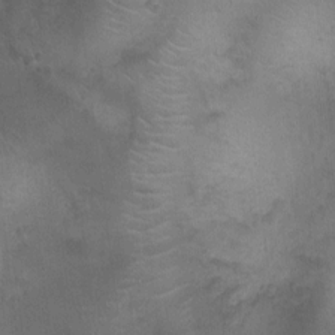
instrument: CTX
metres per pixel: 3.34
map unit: Ht
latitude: -3.8800
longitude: -16.9703
